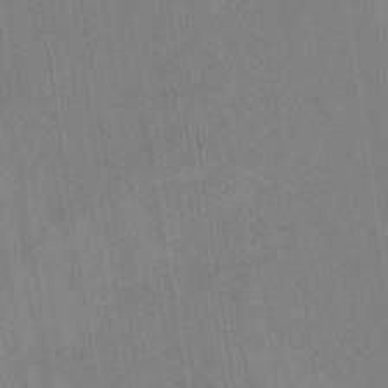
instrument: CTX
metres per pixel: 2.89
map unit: eHb
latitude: -35.0675
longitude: 73.9367
